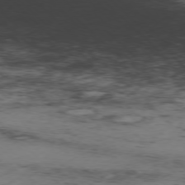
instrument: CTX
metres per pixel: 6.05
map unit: Hpe
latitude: -77.3510
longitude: 11.8234
